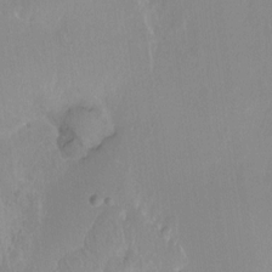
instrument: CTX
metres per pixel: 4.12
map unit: Hto
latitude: -10.5385
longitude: -37.0081
